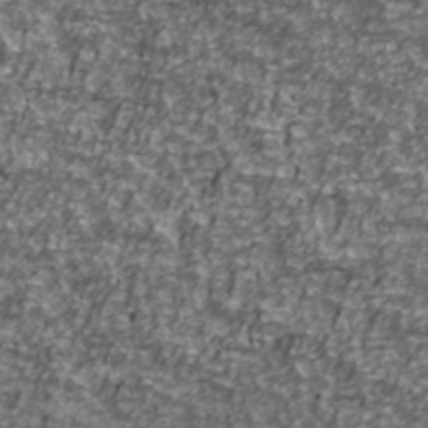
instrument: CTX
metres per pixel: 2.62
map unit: Ave
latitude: 41.5182
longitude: -114.2711
